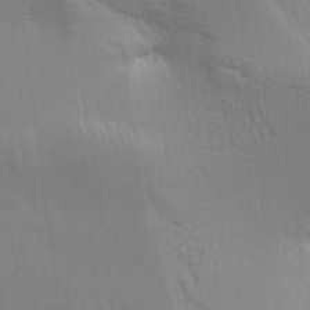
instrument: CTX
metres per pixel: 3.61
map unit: Aa
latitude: 14.8947
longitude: -147.2159
